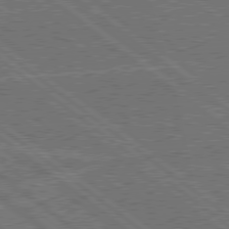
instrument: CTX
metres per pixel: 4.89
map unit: Hpe
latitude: 78.4601
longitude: -161.0269
